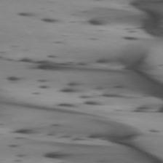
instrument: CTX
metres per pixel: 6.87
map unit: lApd
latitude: 74.2900
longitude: -64.7624
